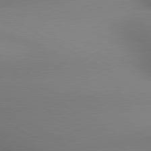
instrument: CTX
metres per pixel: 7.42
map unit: lApd
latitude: 80.7246
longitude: 133.3321
